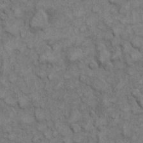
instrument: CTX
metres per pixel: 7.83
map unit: eHh
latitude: 6.8758
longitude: -64.6868
